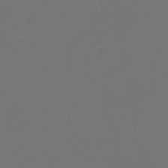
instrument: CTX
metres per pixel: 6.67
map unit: eHb
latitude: -47.5210
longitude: 85.9745
